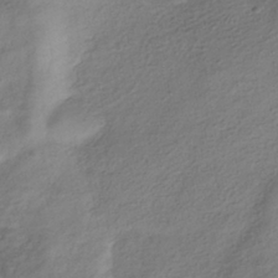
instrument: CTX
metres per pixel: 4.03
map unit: HNhu
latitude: -39.9745
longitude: 102.1417
